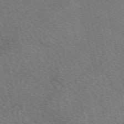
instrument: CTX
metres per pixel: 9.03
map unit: eAb
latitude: 50.8947
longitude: 110.3873
